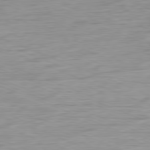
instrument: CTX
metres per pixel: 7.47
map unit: Ap
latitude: -80.8408
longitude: -90.4601
